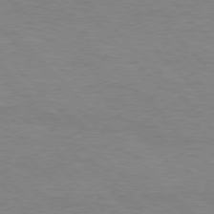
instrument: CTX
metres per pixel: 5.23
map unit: Hpe
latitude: 76.6490
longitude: -152.6302
